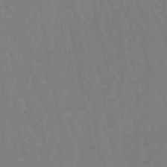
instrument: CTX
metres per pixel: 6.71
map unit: lHb
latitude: -47.4643
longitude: 80.2551
